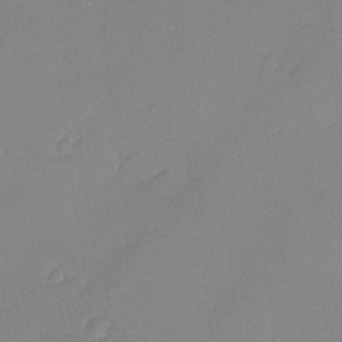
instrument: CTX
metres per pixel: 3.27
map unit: Nhu
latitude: 1.2159
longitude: -75.5560
